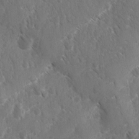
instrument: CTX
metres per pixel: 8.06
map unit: Ave
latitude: -10.4818
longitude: -119.2159
